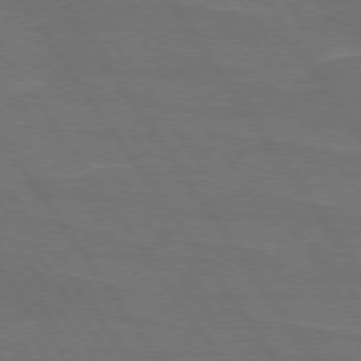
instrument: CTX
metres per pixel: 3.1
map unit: lApd
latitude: 74.5735
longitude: -56.6112
